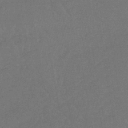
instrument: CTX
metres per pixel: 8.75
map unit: lHb
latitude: -43.0297
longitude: 73.7477
